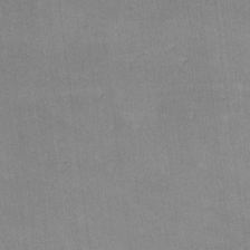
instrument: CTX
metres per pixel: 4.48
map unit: lHvf
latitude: -10.3495
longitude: -100.6491
